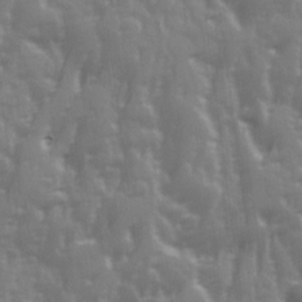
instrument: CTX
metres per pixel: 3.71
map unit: Ave
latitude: 12.9136
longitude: -103.7449
